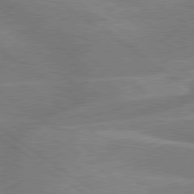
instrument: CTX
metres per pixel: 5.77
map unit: lApd
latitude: 79.5938
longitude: -121.9339
